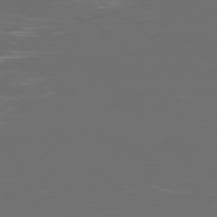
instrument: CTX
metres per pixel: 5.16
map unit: Ap
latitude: -77.8422
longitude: -62.1767
